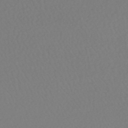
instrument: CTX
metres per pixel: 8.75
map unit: HNhu
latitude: -48.5196
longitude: 101.3887
